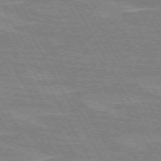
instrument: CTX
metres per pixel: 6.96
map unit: lApd
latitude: 72.2334
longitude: -55.4048
